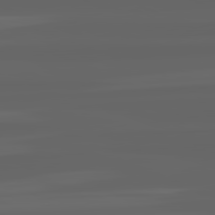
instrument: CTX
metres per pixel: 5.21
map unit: lApd
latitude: 82.4223
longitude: -168.2334
